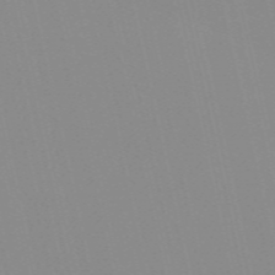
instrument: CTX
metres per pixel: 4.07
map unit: Nve
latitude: -57.3132
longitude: 60.6330
